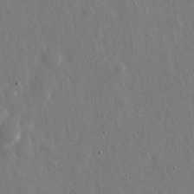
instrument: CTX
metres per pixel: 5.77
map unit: eHh
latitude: 11.2726
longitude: -69.8017
